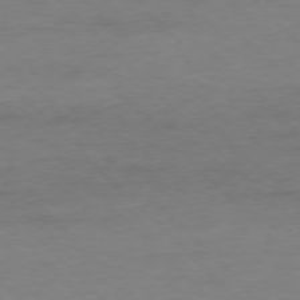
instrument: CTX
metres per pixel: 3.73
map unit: Ap
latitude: -77.7100
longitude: -82.7813
